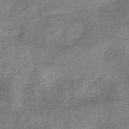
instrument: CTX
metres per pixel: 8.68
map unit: lHb
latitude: -42.2361
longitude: 79.3698
